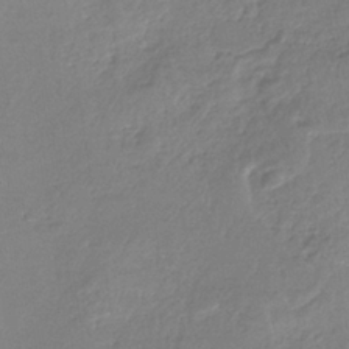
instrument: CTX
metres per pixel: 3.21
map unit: HNb
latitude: -34.9731
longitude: 55.3888
